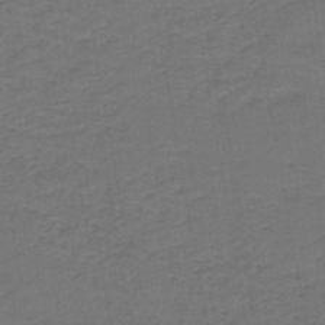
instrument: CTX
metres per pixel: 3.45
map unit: lHb
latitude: -43.1998
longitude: 53.4454
